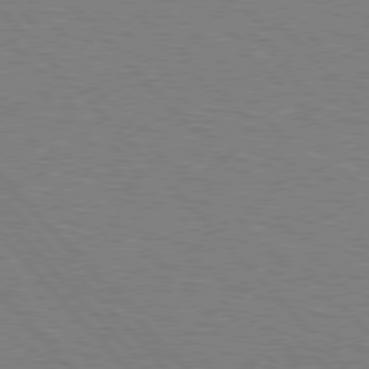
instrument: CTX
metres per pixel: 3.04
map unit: Hpe
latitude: 76.9324
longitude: -150.7435
